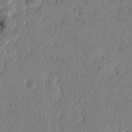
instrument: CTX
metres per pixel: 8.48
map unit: Htu
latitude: -2.6518
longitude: 167.1431
